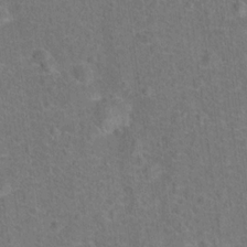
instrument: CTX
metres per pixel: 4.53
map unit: Hto
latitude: 15.9339
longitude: -41.9906
